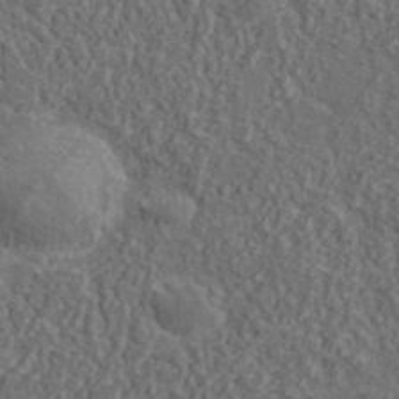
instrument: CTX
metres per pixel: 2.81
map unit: lHvf
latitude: 38.0444
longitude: -89.9717
